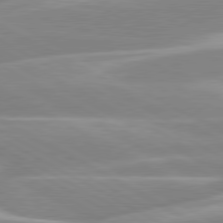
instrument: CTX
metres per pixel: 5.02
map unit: lApd
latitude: 80.2333
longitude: -129.6127
